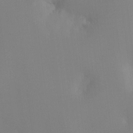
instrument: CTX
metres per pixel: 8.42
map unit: Ht
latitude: -16.5385
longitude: -50.0255
